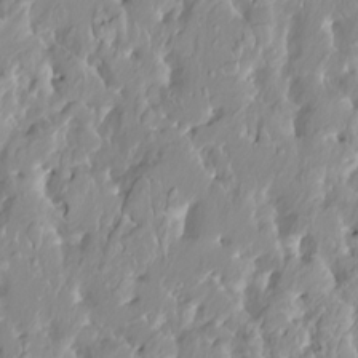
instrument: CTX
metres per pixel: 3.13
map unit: HNhu
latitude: 2.6301
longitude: 7.8611
